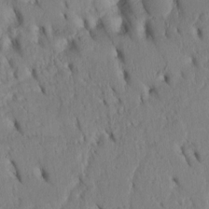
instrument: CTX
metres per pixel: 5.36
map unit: Htu
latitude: -2.9730
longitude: 152.1983
